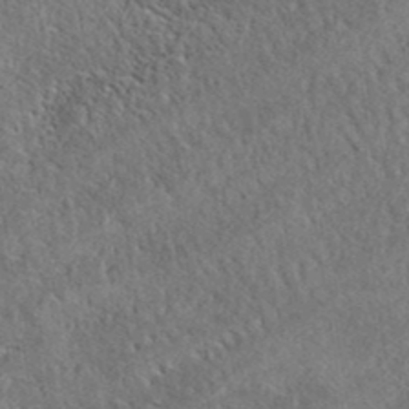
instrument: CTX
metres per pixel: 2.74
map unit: eAb
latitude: 38.1767
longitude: 112.4818
